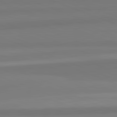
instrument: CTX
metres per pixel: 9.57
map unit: lApd
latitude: 82.4034
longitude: 177.1053
